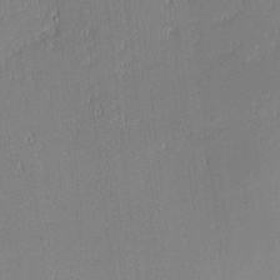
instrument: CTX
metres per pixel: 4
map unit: eHh
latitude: -3.1242
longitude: -82.6679
